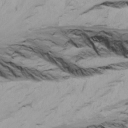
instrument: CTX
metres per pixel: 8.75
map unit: Ave
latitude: 19.3859
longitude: -138.3845
